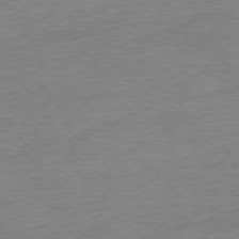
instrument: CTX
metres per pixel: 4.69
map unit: Ap
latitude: -76.8030
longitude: -97.6883
